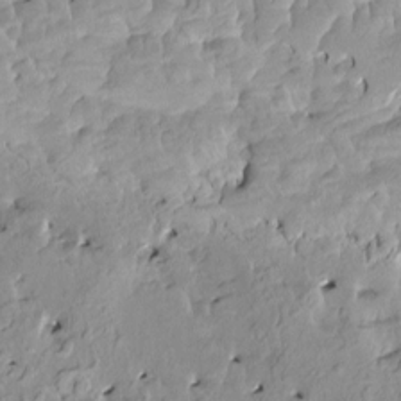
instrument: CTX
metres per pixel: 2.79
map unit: HNhu
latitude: 3.4615
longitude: 6.3495
